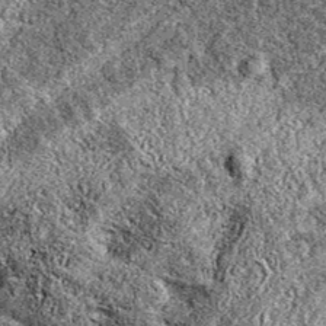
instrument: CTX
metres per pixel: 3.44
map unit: eAb
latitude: 38.0633
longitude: 111.2187
